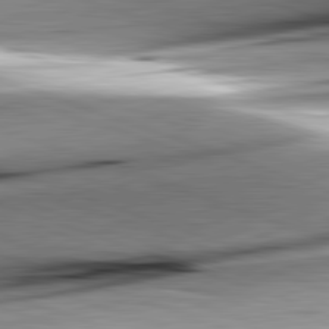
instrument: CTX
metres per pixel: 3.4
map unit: lApd
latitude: 82.1199
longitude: -151.4804
